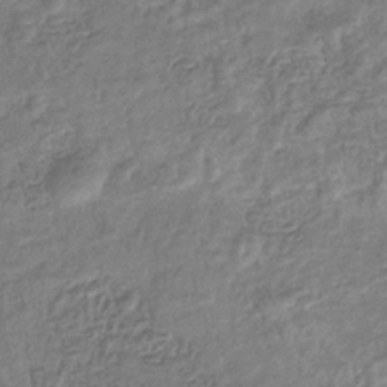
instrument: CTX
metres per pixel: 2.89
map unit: eHb
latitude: -35.3132
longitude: 80.6141
